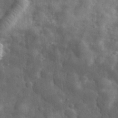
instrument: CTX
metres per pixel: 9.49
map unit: eHh
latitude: 32.1389
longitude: -72.1767
